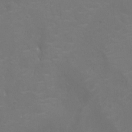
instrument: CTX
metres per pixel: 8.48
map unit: Nhu
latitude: -10.5952
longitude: -20.6491
